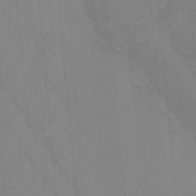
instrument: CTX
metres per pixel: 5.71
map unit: lHb
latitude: -48.5007
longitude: 83.3132
